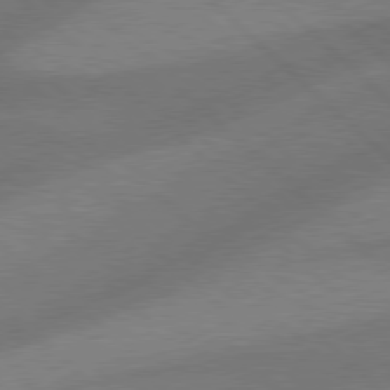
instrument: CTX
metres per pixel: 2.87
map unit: Hpe
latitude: 77.9717
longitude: -156.5167
